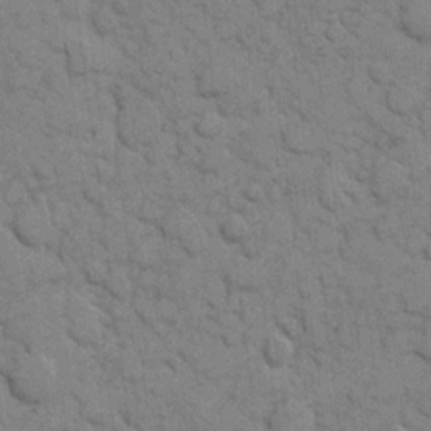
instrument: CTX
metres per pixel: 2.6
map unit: eHh
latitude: 8.0822
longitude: -65.2159
